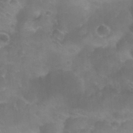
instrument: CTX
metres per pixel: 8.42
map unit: Nhu
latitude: 27.2159
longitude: -54.8002
